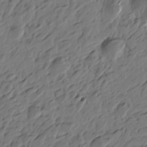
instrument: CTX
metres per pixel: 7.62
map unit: Htu
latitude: -3.9556
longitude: -178.1956
